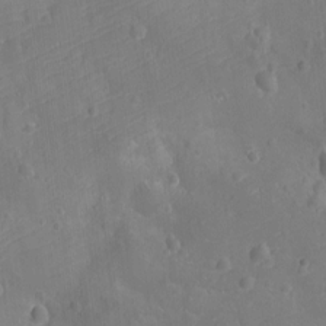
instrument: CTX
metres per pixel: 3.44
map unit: Ht
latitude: -9.9745
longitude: -22.8002
